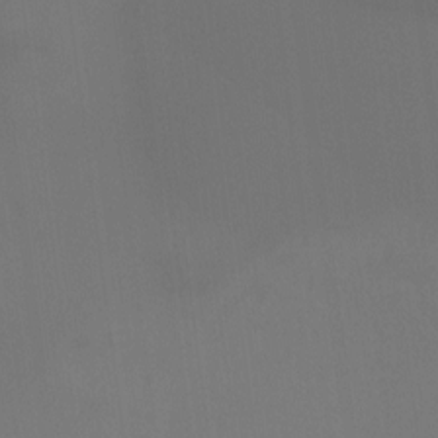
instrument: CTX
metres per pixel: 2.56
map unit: Hto
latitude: -10.6708
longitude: -40.5734
